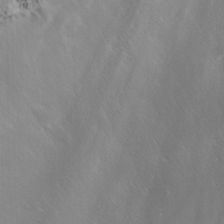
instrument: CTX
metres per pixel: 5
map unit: Ave
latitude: 9.5182
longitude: -105.2726
